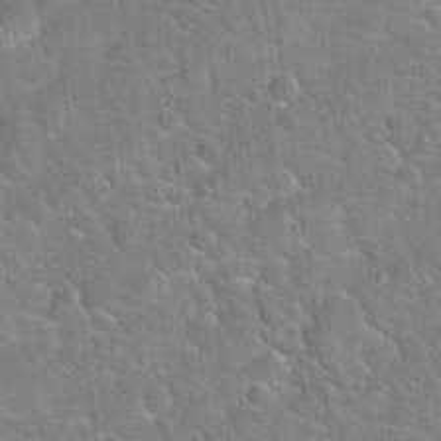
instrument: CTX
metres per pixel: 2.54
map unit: Hto
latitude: 21.6694
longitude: -51.1403
